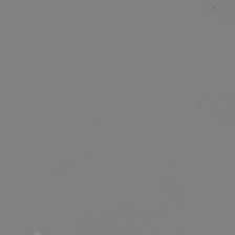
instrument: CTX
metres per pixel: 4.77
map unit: eHh
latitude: -6.1228
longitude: -88.6680
